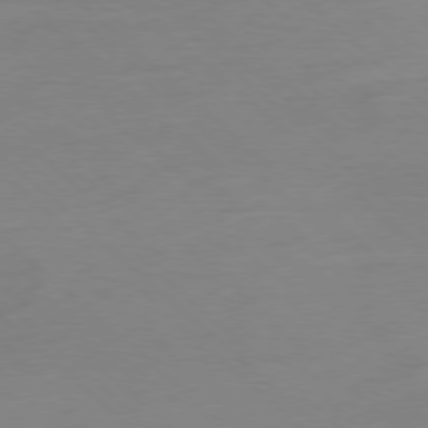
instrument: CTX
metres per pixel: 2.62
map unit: Ap
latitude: -78.1039
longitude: -70.4601
